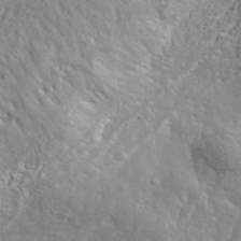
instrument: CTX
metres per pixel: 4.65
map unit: lHvf
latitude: 36.5735
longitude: -87.2915
